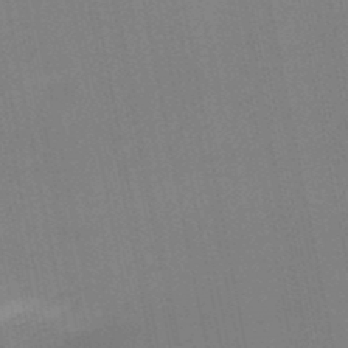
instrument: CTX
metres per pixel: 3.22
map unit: lHb
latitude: -48.6708
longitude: 67.1053
